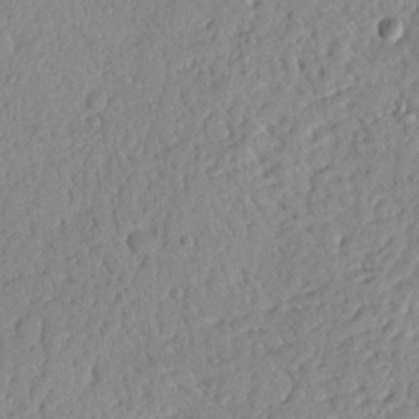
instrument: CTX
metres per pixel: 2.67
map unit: Nhu
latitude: 19.9906
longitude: -77.3670
